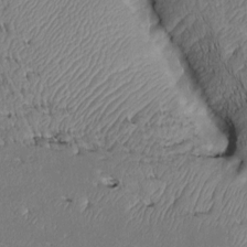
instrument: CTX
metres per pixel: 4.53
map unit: Htu
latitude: 3.0269
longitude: 149.0865
